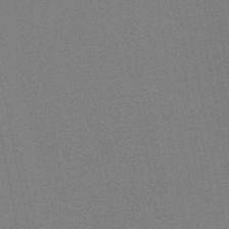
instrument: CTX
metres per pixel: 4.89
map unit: HNb
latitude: -54.8030
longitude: -39.3482
